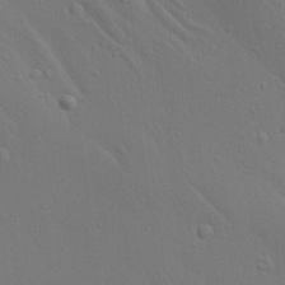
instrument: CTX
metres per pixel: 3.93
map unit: Aa
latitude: 23.2348
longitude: -137.4238
